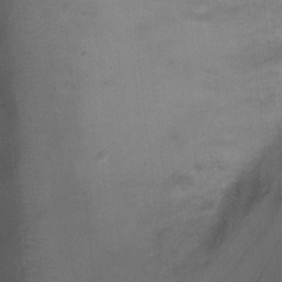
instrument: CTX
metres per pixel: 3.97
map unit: Ht
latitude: -2.1794
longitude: -32.8191
